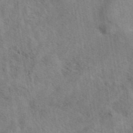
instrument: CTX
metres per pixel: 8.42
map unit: eAb
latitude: 42.4601
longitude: 107.5777
